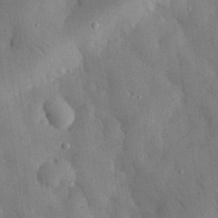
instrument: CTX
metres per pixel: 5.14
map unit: eHh
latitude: 30.1011
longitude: -76.4790
